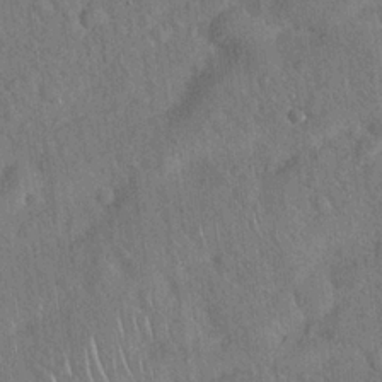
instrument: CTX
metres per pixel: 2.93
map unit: Hto
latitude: 19.3859
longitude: -52.9325
